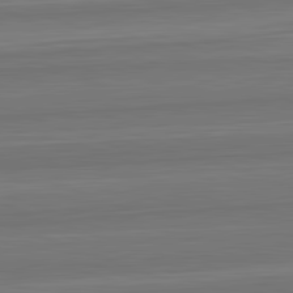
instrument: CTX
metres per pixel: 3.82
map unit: lApd
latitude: 82.7057
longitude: 170.1606
